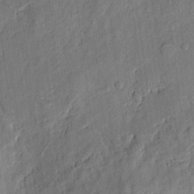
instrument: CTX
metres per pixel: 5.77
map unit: eHh
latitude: 5.7827
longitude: -73.2915
